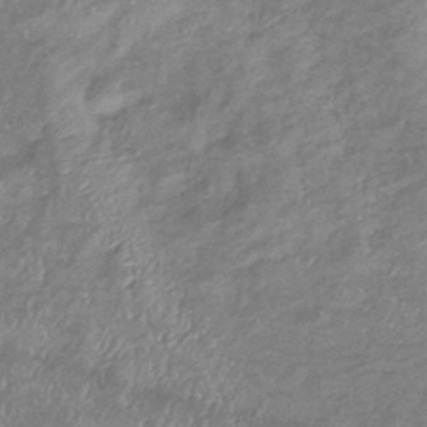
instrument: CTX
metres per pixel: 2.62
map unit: eHb
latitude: -37.2376
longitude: 75.9556
